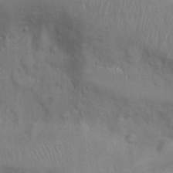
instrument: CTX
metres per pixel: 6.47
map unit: Ht
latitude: 0.5357
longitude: -14.1389
